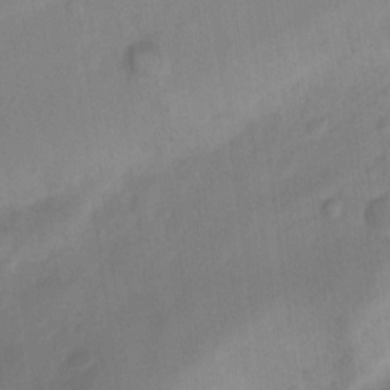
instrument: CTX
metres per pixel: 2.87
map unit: Ht
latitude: 0.1955
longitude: -34.5545
